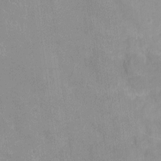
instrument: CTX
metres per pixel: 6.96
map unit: Ht
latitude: -4.8786
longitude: -15.1026
